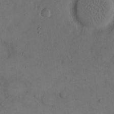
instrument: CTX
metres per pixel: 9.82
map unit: eHh
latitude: 15.7450
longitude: -67.7260
